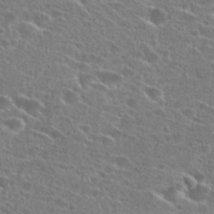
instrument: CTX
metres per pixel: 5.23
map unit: Hto
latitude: 26.5546
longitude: -46.1956
